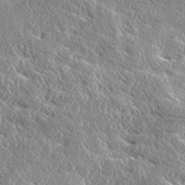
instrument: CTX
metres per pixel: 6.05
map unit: Ave
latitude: 17.8017
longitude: -137.6316
